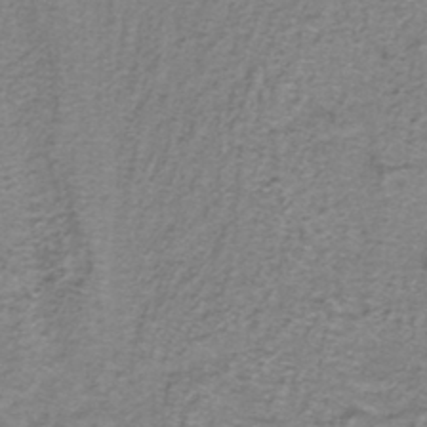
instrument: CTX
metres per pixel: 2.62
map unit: ANa
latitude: -36.1039
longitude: 95.2376
